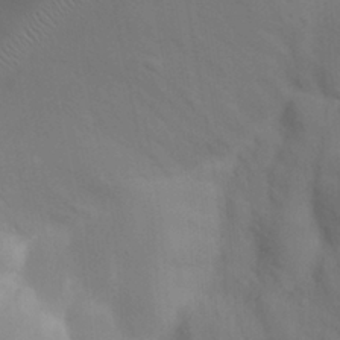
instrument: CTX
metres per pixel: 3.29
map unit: Nhu
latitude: 18.8191
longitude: -73.5560
